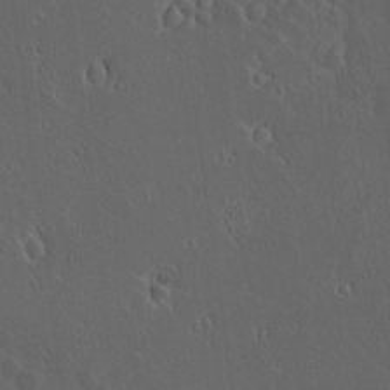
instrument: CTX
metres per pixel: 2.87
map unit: lAvf
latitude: 8.4223
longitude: 169.0486
